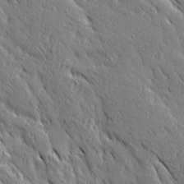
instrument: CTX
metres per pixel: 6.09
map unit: Ave
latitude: 20.3468
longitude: -136.1011
